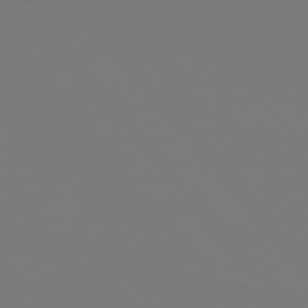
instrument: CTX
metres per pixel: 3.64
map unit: Hpe
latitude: 76.7435
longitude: -165.7072
